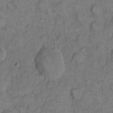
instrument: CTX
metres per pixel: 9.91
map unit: eHh
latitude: 8.5735
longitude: -63.4994
